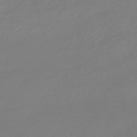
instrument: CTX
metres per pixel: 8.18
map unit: eHh
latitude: -55.1242
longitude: -91.6883
